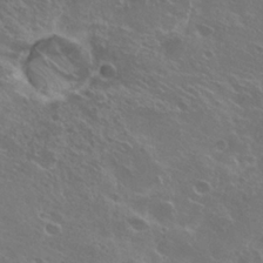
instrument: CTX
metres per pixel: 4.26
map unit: Hto
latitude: 25.0269
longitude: -39.1403
